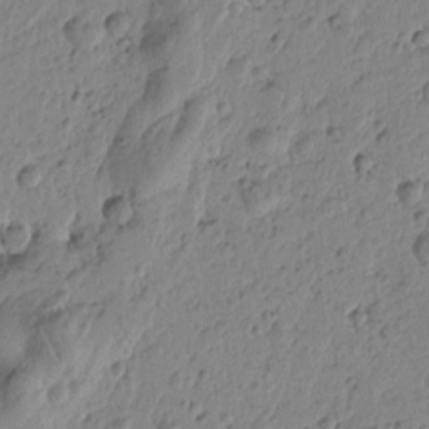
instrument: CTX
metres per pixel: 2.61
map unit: Htu
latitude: -0.8975
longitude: -177.7071
